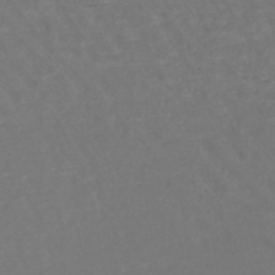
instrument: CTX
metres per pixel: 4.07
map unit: lHb
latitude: -45.8989
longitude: 76.4818
